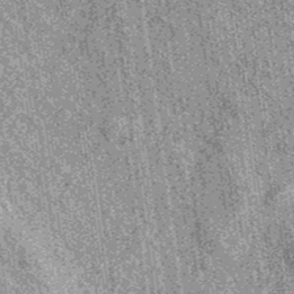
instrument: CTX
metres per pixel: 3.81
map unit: eAb
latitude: 37.0269
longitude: 107.8611
